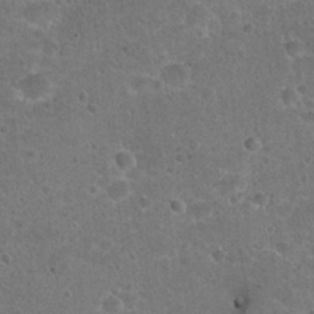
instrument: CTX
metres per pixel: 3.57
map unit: Hto
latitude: 22.3845
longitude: -48.4223
